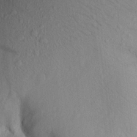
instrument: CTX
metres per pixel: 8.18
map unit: Aa
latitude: 16.5357
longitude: -144.3656
